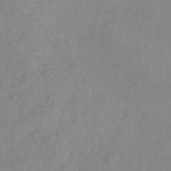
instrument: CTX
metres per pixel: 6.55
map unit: lHb
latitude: -40.8975
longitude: 74.9353
